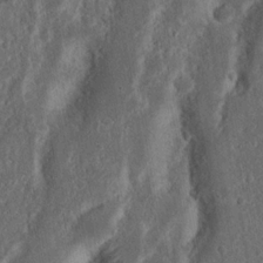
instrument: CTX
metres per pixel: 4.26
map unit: Nhu
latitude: 15.4427
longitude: -74.5168
